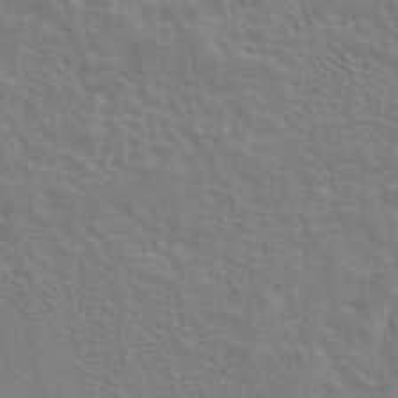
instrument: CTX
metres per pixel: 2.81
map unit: eAb
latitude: 43.4427
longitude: 107.8423
